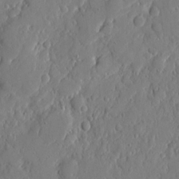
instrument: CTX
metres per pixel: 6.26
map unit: eHh
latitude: 6.3089
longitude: -72.8002
